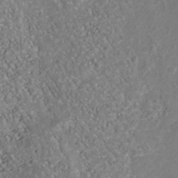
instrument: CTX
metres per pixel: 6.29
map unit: Nhu
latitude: -40.1983
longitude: -83.1781
